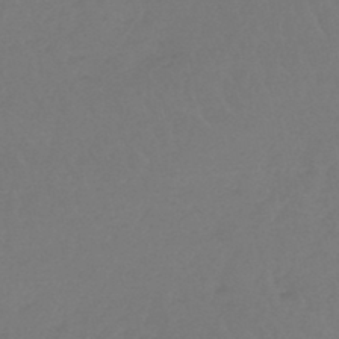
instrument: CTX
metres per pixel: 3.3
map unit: lHb
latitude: -45.2376
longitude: 69.4832
